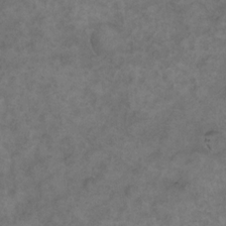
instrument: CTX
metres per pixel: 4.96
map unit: eHh
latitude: 17.1970
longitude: -63.9339
